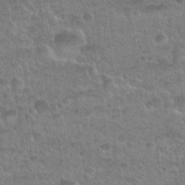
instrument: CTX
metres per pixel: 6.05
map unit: Nhu
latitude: 31.8773
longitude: -51.8961
